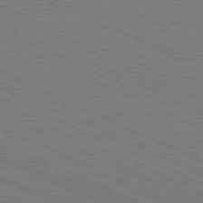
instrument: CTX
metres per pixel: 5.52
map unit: Ap
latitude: -80.9353
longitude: -75.6316
